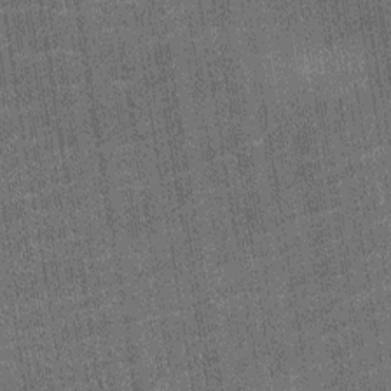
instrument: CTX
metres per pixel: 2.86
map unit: Nhu
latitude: -12.6896
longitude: -21.8205
